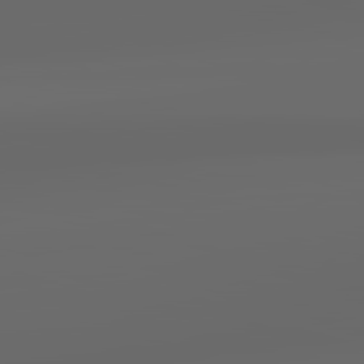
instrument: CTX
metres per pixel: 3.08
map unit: lApd
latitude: 83.5938
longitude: -127.8206
